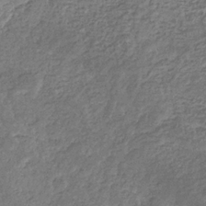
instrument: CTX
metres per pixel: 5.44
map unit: eHb
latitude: -32.3118
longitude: 73.5021
